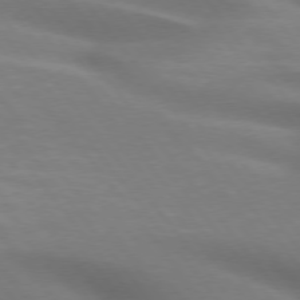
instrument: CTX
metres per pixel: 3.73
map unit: lApd
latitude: 75.1214
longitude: -60.4034
